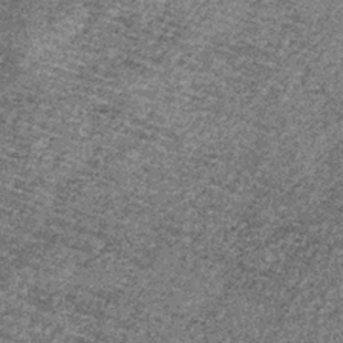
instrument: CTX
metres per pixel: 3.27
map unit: lHb
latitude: -38.5762
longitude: 66.8408
